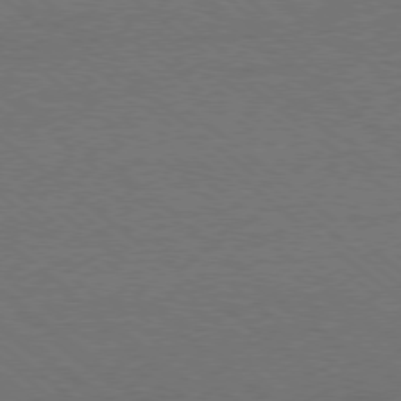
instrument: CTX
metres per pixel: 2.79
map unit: Ap
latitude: -78.7274
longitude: -101.0648
